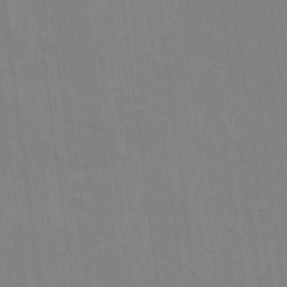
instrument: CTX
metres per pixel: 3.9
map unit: Ave
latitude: 16.6302
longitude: -138.4979
